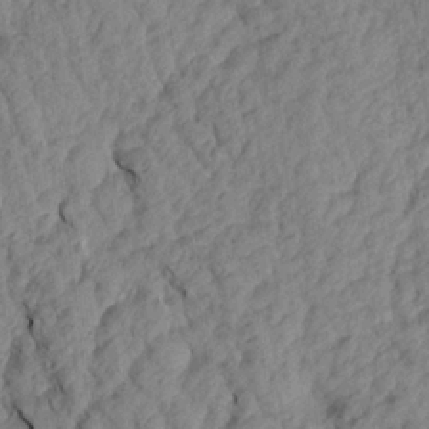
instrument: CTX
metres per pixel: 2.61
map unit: Aa
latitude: 18.4223
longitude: -146.1389
